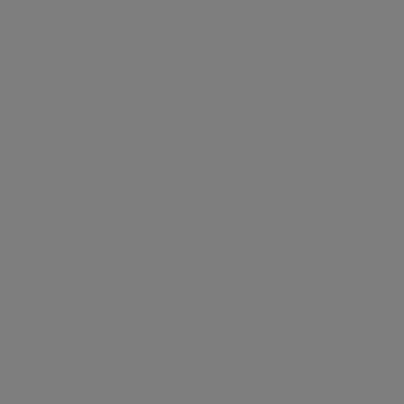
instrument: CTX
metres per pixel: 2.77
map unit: eHb
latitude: -49.4077
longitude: 67.0108
